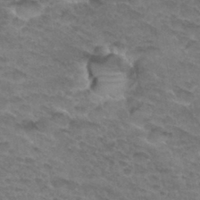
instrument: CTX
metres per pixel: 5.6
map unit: Hto
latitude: 32.8947
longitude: -46.7247
